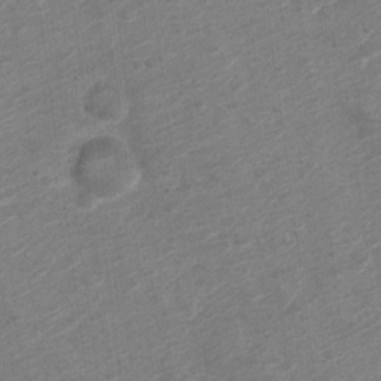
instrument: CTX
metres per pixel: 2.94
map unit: Nve
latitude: -18.9542
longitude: 106.9731
